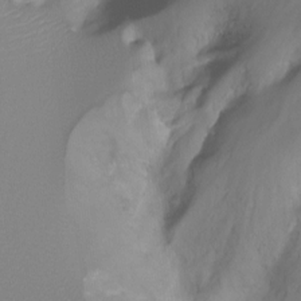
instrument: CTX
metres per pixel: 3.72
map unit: Nhu
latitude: -13.2376
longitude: -62.8947
